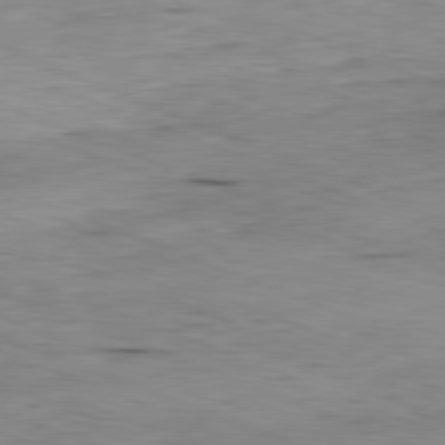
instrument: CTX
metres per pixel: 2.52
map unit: Ap
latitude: -81.7856
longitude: -69.8017
